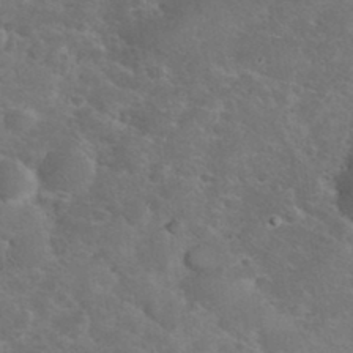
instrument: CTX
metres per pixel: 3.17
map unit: eHh
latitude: 36.7435
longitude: -66.1955
